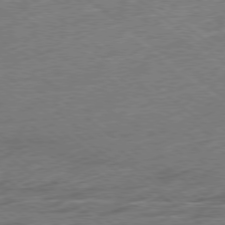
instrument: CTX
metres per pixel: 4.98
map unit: Hpe
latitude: -79.0675
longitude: -15.5749
